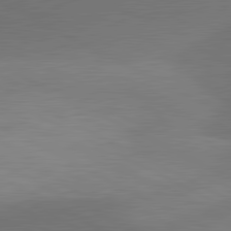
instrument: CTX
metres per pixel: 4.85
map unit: lApd
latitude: 81.3104
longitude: 127.6155
